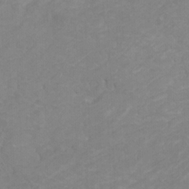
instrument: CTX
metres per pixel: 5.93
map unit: HNhu
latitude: 2.8002
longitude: -2.1955
